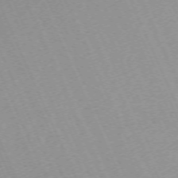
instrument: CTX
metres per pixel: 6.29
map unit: Hpe
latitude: -70.8597
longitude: 12.1984
